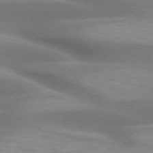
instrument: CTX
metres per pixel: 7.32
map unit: lApd
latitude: 74.8002
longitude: -49.8583
